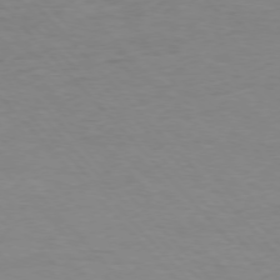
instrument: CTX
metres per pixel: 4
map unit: Ap
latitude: -77.2943
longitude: -83.5182
